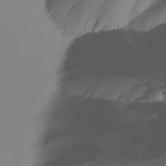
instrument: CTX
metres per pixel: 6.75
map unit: Nhu
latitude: -6.2361
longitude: -94.4034
